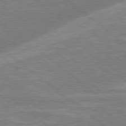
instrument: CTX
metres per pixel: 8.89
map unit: Hpe
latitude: 78.7247
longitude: 174.3117
